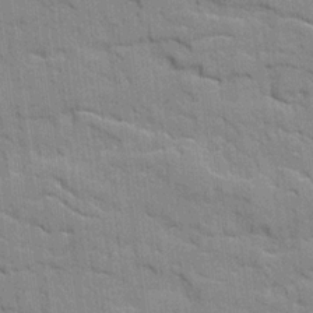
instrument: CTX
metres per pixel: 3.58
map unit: Ave
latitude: 20.4601
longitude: -129.3859
